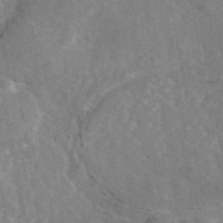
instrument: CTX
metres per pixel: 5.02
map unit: eAb
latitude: 45.7072
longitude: 109.1431
